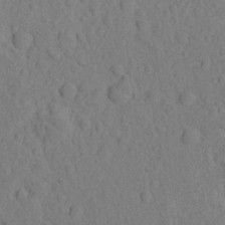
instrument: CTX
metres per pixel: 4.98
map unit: eHh
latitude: -1.3699
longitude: 18.3117
